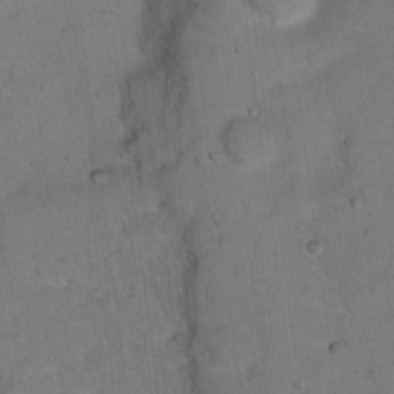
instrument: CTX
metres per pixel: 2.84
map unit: Hto
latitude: 15.9528
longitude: -37.2159
